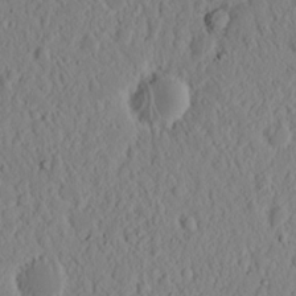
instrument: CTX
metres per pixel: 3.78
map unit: eHh
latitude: 16.5357
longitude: -73.4238
